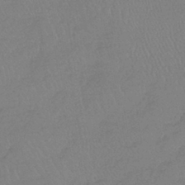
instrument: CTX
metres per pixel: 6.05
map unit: lHb
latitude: -40.8975
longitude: 61.5966
